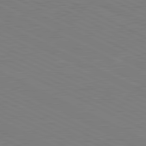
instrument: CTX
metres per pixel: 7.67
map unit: lApd
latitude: 81.1781
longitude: 150.2362
